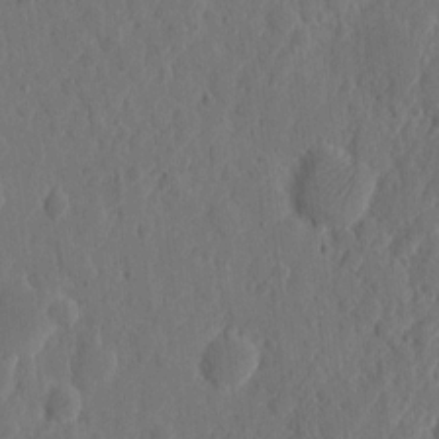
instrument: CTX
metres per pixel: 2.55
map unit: eHh
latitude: 7.1592
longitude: -73.1215
